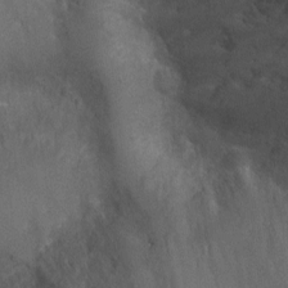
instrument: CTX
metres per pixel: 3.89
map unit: Ht
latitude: -3.0486
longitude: -15.9151
